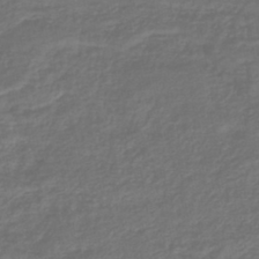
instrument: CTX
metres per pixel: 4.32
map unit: lHb
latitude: -43.4454
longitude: 81.4266
